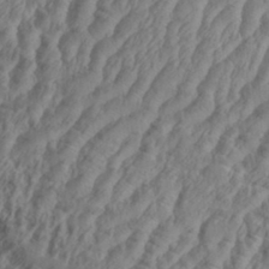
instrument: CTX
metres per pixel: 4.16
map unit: Aa
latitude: 33.6883
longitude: -136.3468
